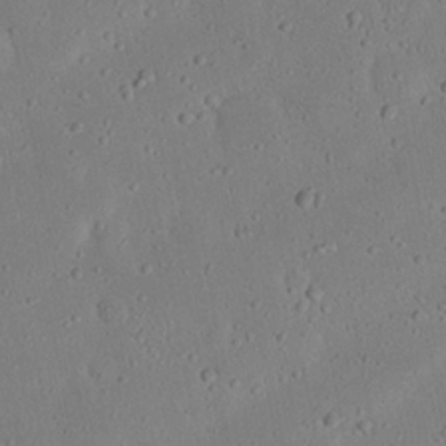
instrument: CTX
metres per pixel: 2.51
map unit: Nhu
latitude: 22.8947
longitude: -72.6680
